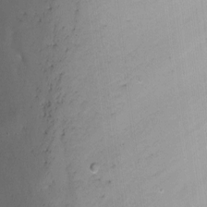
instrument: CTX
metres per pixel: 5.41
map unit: Nhu
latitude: -7.2187
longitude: -51.6505
